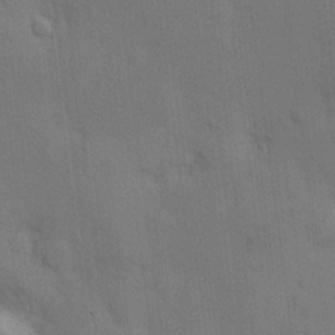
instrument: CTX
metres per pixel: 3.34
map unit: Hve
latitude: 19.6882
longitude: 151.1053
